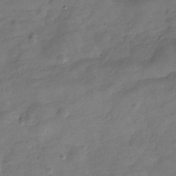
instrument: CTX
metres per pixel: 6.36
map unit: Hve
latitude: -31.3132
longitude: 93.0675
